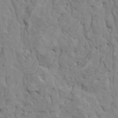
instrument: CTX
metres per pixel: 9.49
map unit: HNhu
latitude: 6.1767
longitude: -1.4804
